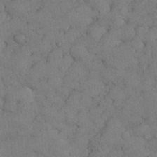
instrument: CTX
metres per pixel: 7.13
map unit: Nhu
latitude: 28.7624
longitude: -71.0647
